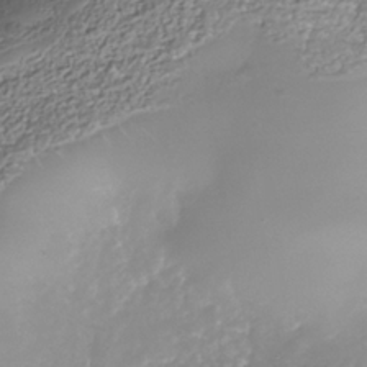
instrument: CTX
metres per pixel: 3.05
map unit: Nhe
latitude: -37.9367
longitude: -88.1956
